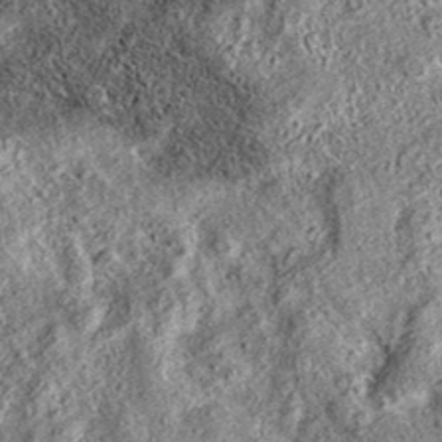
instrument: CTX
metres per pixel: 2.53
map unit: eAb
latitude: 36.8002
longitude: 108.1795
